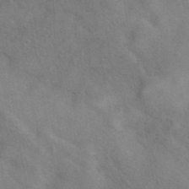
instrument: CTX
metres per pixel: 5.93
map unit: eAb
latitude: 41.3670
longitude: 108.0661
